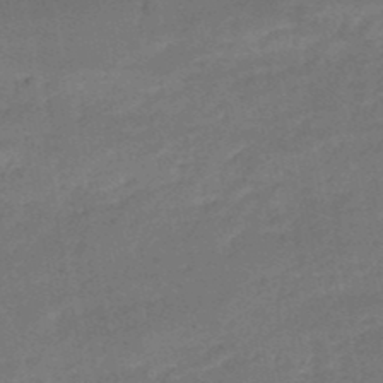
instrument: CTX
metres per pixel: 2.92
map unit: HNb
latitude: -51.1431
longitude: -39.4237
